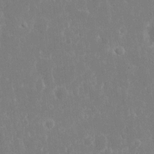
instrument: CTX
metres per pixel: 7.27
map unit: eHh
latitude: 14.1578
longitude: -71.9150
